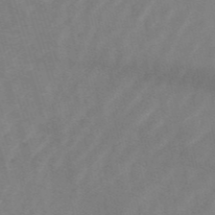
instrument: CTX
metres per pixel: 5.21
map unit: HNb
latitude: -53.7288
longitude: -42.4979
